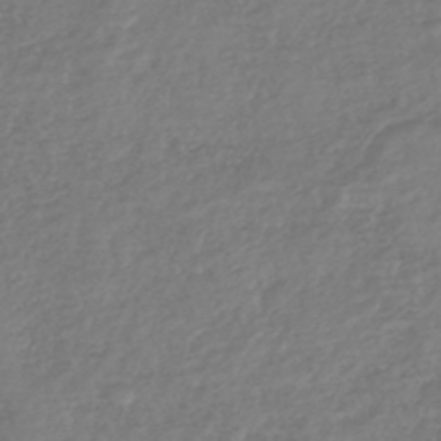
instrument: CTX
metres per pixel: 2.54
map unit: HNhu
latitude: -45.4265
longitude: 98.8786
